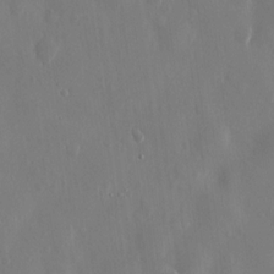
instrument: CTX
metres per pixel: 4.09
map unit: eHh
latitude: 13.1403
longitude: -71.4237
